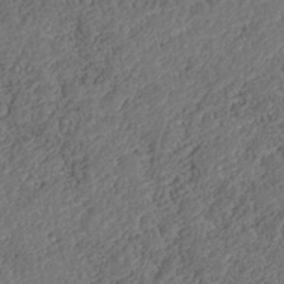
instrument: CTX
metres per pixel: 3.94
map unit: Nhe
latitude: -38.6708
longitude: -117.4804
